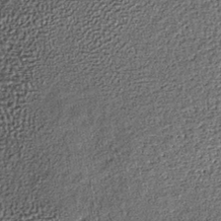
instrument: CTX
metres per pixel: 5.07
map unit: lHb
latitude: -39.1620
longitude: 65.5588
